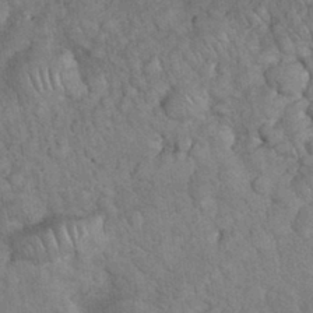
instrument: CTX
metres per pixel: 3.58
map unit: eHh
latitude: 33.2537
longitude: -65.8394
